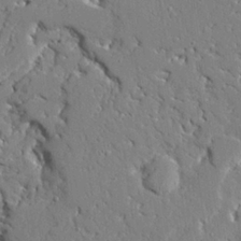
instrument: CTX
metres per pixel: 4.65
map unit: Ave
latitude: 23.8016
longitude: -130.0444
